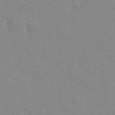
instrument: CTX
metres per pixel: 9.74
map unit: eHh
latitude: 32.7624
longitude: -60.1011
